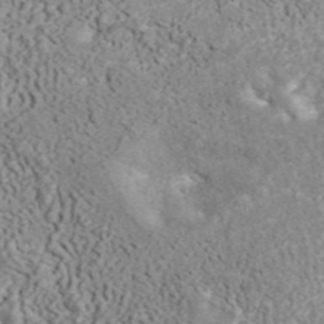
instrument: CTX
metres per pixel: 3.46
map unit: ANa
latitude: 44.4790
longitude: 45.0675
